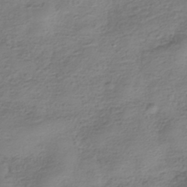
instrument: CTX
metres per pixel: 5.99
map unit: HNhu
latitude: -41.2754
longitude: 99.7289
